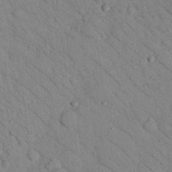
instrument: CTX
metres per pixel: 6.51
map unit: Nhu
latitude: 24.2333
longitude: -74.5735
